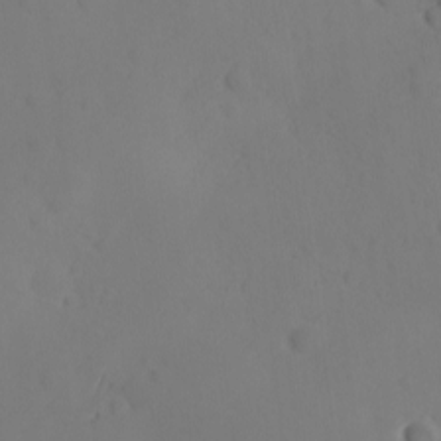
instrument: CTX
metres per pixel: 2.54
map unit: Ave
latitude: -9.8233
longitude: -121.4049
